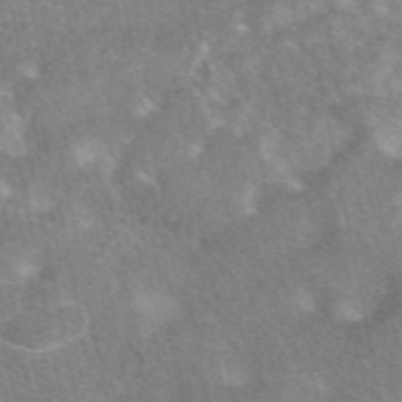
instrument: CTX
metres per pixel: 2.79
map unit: eAb
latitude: 47.2537
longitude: 118.5763
